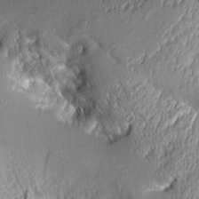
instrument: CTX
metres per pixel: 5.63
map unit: Aa
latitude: 8.8758
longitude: -129.1592
